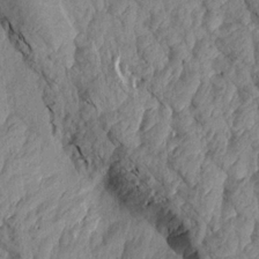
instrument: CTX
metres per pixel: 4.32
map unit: Aa
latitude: 18.0633
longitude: -146.0444
